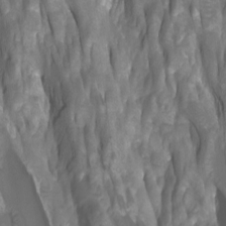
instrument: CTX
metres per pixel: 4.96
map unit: Htu
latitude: -7.4643
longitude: -49.3482
